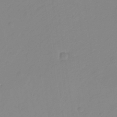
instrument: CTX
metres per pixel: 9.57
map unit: Ht
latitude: -14.3307
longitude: -53.2537
